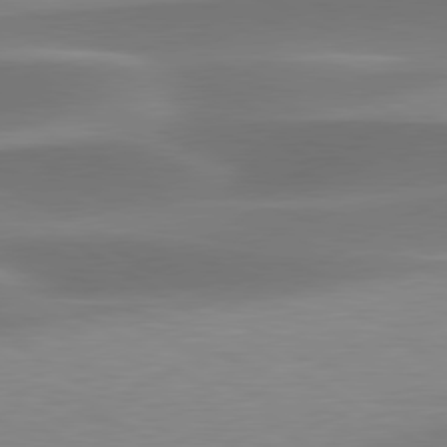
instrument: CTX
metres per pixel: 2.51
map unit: lApd
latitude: 79.6883
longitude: -93.6316
